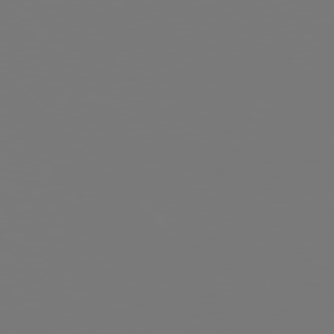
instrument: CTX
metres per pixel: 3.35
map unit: Hpe
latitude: 76.5356
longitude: -137.0459
